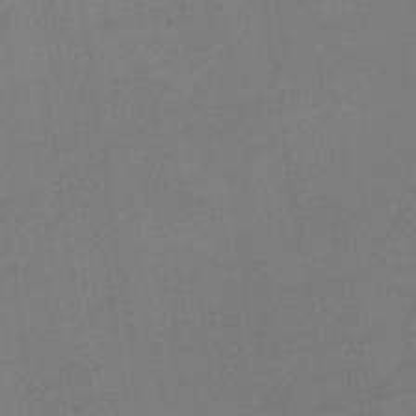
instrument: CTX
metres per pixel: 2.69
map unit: lHb
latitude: -36.4440
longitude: 72.3873
